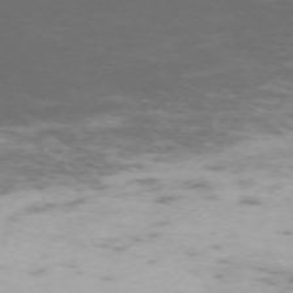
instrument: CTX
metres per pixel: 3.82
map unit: Hpe
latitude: -71.5021
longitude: 8.2361
